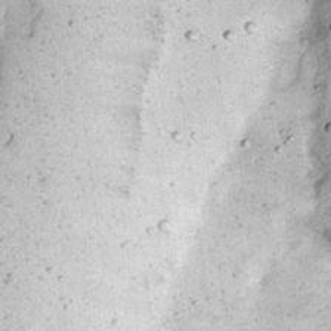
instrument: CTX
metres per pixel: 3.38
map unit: Nhu
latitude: 22.4034
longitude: -68.4790
